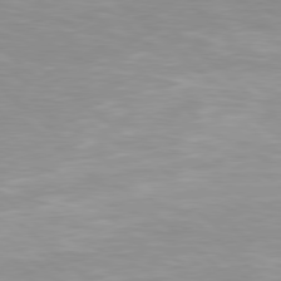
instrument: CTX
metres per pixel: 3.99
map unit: Hpe
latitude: 78.2901
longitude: -140.2333
